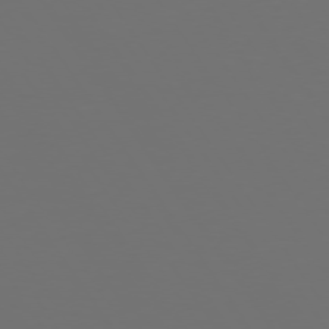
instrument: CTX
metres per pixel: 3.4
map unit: Hpe
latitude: 73.9906
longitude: -124.1200
